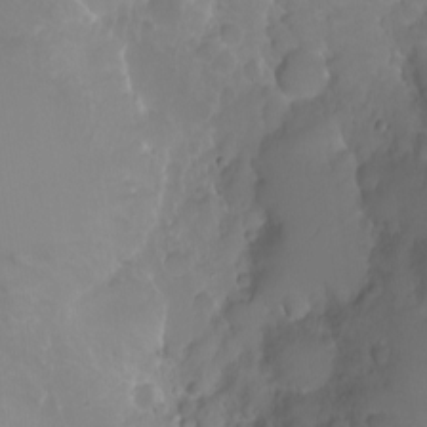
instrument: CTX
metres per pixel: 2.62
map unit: Nhu
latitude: -8.4440
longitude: -84.3467
